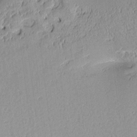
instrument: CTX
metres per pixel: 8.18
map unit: Aa
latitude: 10.2901
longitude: -128.6490
